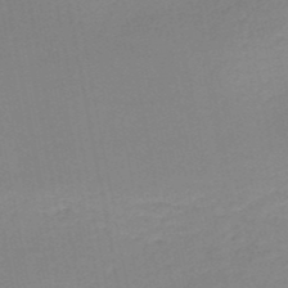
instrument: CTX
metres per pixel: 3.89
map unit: HNb
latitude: -51.0297
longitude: -52.6491
